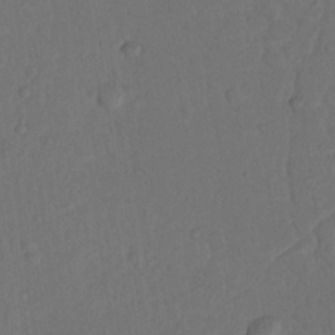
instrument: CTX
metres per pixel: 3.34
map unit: Nhu
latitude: 19.0269
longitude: -76.8380
